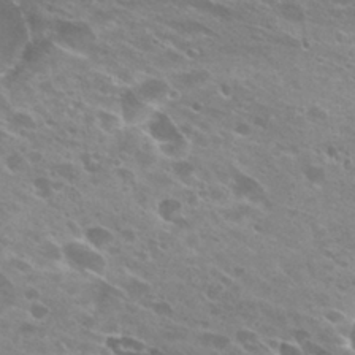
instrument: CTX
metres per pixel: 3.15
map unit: Hto
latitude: 28.4412
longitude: -44.0255
